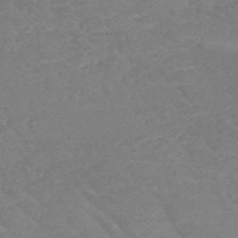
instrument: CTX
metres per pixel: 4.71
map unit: HNb
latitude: -49.5022
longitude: -52.8002
